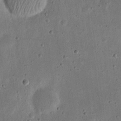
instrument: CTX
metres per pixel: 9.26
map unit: eHh
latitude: 21.7261
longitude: -69.3482
